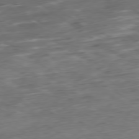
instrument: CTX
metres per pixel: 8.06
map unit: Ap
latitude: -79.6155
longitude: -58.1956
